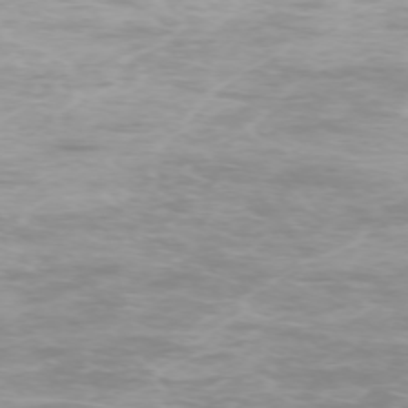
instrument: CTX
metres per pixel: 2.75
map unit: Ap
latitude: -74.4818
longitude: -76.1955
